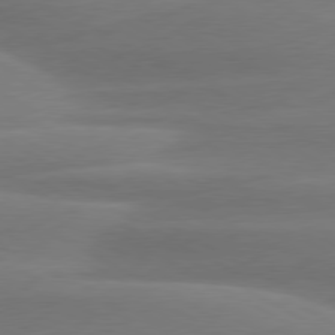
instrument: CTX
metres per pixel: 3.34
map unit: lApd
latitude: 79.2348
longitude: -115.5182
